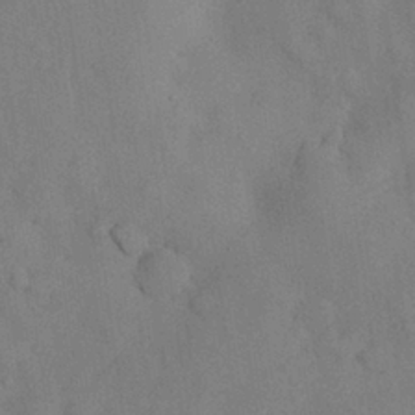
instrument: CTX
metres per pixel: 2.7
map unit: Nhu
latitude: 27.9717
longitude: -70.3278
